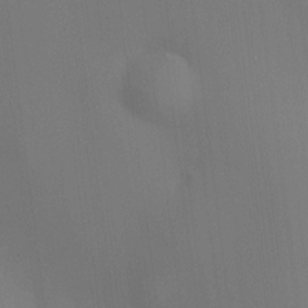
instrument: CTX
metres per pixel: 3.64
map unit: HNhu
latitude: 8.9325
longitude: 14.8597
